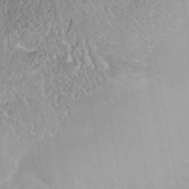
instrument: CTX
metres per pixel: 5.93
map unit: Nhe
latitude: -41.9178
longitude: -110.7813
